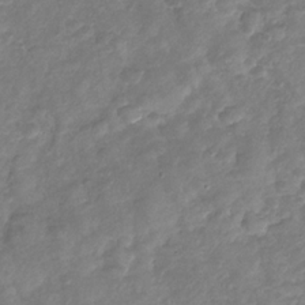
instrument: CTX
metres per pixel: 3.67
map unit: Nhu
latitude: -30.5762
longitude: -60.6490
